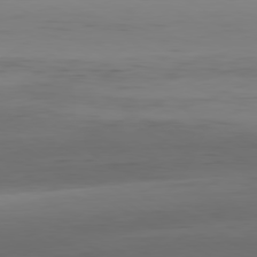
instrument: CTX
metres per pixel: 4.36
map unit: Hpe
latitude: -80.6519
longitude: 18.3495
